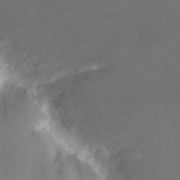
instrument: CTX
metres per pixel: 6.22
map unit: Nhu
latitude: -7.9367
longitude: -74.0633
